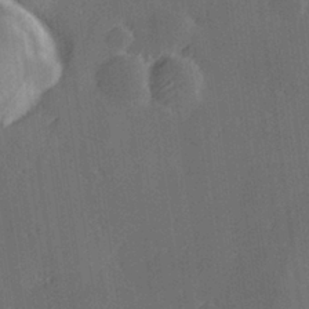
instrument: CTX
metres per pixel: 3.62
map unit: Hve
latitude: 27.8772
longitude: 145.2187
